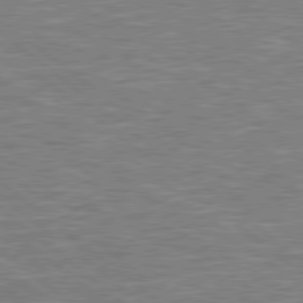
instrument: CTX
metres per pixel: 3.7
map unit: Hpe
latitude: 78.5546
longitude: 179.2565
